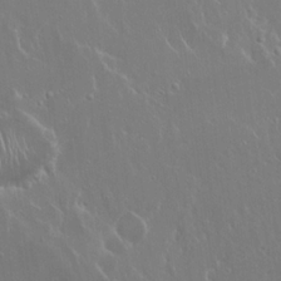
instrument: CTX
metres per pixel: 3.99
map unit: Hto
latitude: 18.8191
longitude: -56.8002
